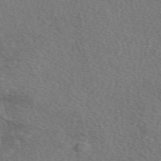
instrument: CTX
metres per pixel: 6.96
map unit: eAb
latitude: 49.8205
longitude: 113.2943
